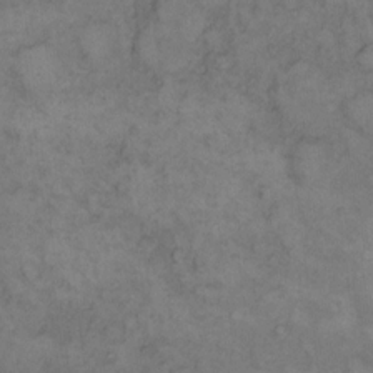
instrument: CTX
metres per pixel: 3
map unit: eHh
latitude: 12.2145
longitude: -63.6505
